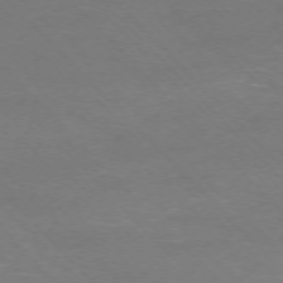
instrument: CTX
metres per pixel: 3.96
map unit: Ap
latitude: -75.7289
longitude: -82.8569
